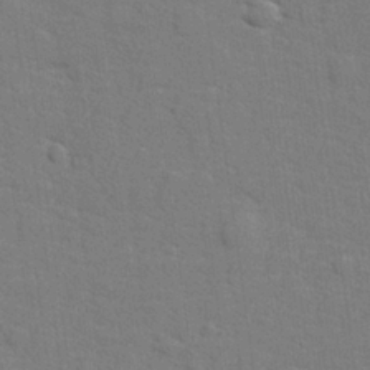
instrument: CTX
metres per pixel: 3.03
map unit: lHvf
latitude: 25.2914
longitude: 142.3873
